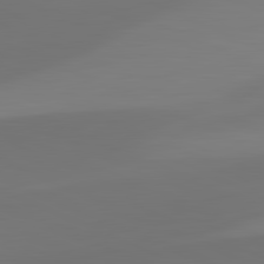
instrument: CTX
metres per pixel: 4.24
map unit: lApd
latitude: 81.7450
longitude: 128.2362
